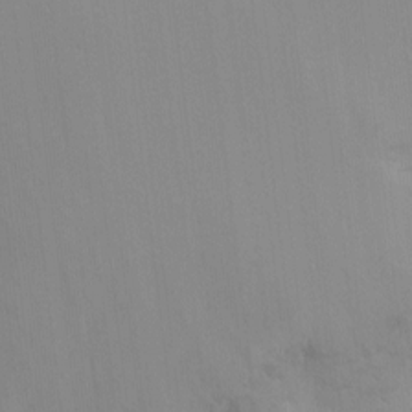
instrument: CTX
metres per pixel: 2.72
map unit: Nhu
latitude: -8.2361
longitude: -41.1781
